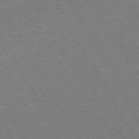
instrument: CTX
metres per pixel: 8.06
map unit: Hpe
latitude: -72.1606
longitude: 10.2362
